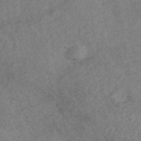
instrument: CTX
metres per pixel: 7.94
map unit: ANa
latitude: 43.6883
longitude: 26.5951
